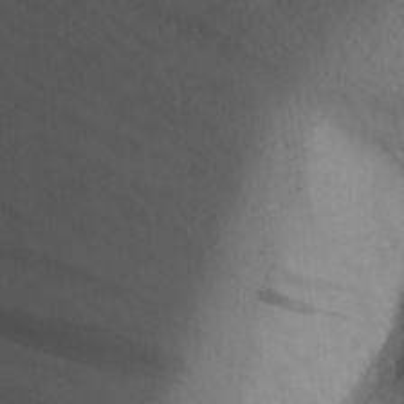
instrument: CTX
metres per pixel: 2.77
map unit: Aa
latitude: 25.4615
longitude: -131.7261
